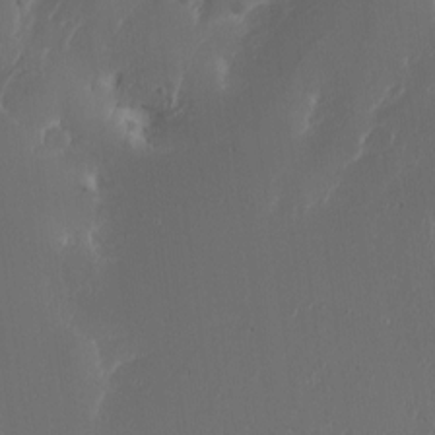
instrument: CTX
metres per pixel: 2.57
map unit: Nhu
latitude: -5.5588
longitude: -90.8947
